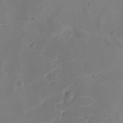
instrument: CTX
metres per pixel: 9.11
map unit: Ave
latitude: -8.1984
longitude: -122.4790
